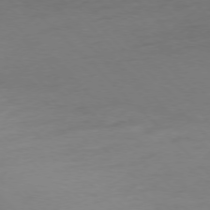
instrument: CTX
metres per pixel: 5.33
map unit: Ap
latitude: -77.1809
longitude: -70.7057
